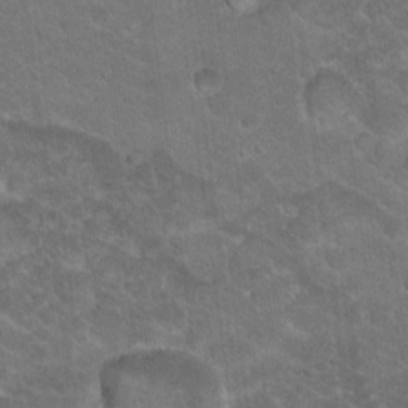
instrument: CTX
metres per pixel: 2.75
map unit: Hto
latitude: 19.2537
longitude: -35.4993
